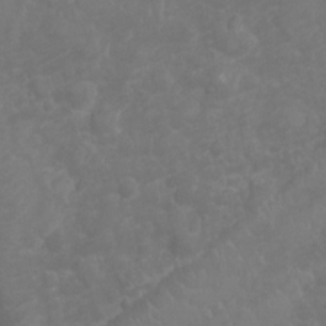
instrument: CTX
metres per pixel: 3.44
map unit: Ht
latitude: -6.1605
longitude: -21.1592
